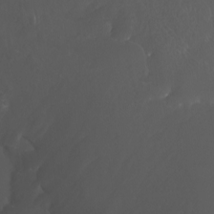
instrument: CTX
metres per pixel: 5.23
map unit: Nhu
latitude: -7.0297
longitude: -75.3671
